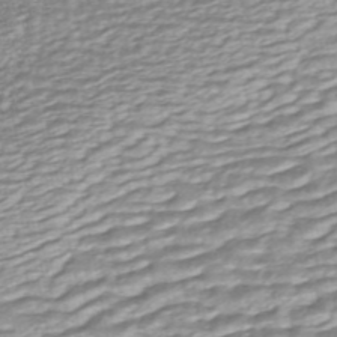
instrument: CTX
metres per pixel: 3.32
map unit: ANa
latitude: -44.4440
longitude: 104.5951
